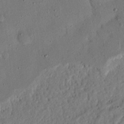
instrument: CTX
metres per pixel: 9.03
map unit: Nhu
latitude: 21.4616
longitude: -77.0647
